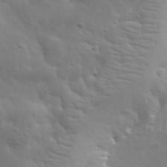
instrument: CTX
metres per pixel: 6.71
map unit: lHvf
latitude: 33.3482
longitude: -82.5734
